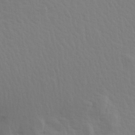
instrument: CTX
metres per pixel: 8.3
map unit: Aa
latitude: 19.2348
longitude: -145.0836
